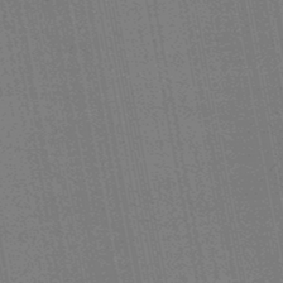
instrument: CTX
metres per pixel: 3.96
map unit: lHb
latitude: -47.4454
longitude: 67.0297
